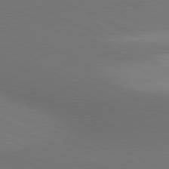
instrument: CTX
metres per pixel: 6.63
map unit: lApd
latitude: 80.8002
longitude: 138.0283
